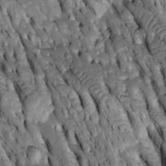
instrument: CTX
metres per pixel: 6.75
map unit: Htu
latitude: -2.8219
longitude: 150.8596
